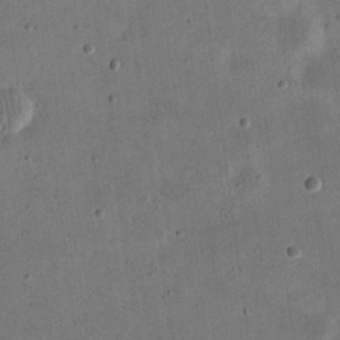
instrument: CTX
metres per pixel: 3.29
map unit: eHh
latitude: 21.4238
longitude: -69.3671
